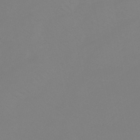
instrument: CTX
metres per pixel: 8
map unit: HNhu
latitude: -45.2943
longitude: 90.4440
